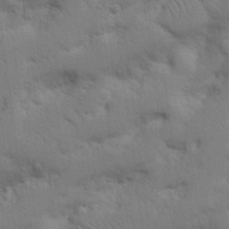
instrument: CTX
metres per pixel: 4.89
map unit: Nhu
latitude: 17.8772
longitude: -75.1214
